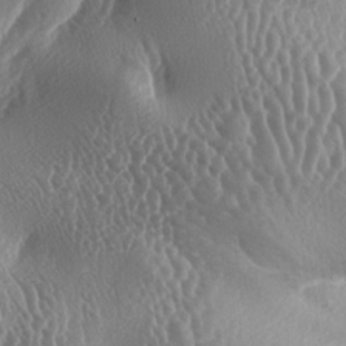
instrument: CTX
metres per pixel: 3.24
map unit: lAa
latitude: -6.2550
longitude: -128.7624
